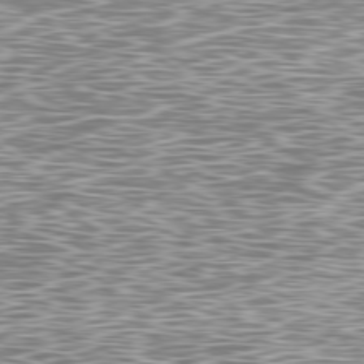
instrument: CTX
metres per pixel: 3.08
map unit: Ap
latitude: -79.8611
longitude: -71.5371
